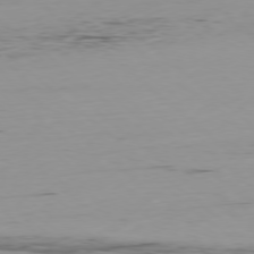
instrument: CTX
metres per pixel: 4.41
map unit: Hpe
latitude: -78.3306
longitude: 12.8975
